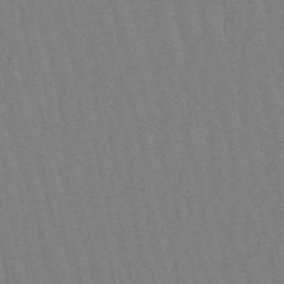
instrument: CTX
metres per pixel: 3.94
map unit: lHb
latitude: -50.0472
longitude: 71.4266
